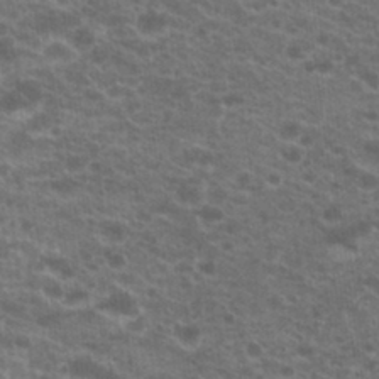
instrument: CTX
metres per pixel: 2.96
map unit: Hto
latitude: 20.5168
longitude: -36.8758
